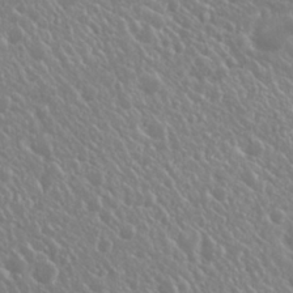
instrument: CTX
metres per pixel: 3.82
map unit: Nhu
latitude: 24.4223
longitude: -59.4049
